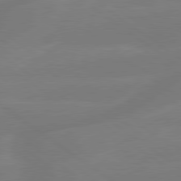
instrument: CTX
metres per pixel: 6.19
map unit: lApd
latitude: 79.4238
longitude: -141.8961
